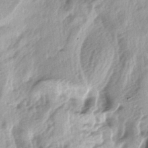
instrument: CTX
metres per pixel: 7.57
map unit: lAa
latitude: -4.8030
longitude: -125.3482
